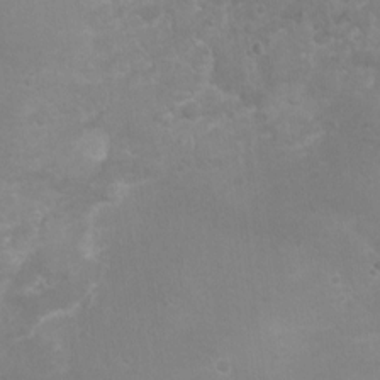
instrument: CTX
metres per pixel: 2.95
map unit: Nhu
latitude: -0.2740
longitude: -16.6679
